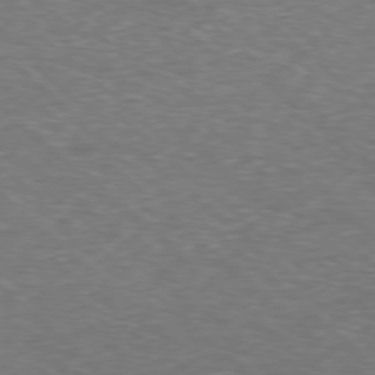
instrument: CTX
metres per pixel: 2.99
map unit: Hpe
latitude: -78.2361
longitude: 16.9353
